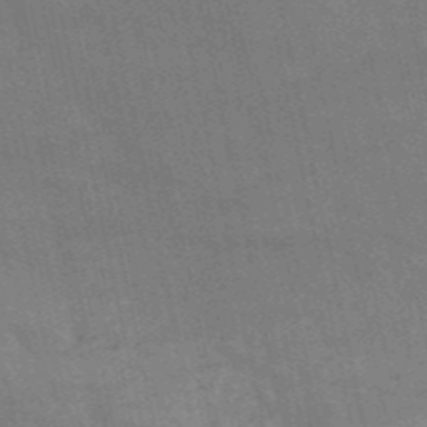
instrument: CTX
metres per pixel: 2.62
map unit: HNb
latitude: -52.7085
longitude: -40.0255
